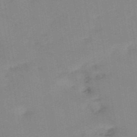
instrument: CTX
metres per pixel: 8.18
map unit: HNb
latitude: -54.0850
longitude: -48.5357
